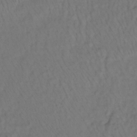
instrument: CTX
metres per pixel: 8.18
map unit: lHb
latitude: -37.6910
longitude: 58.6707
